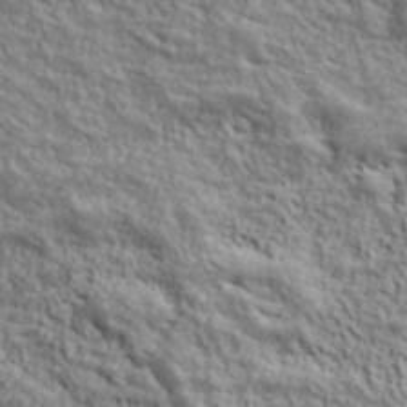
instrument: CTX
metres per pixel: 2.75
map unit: lHvf
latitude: 38.9136
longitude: -89.0459
